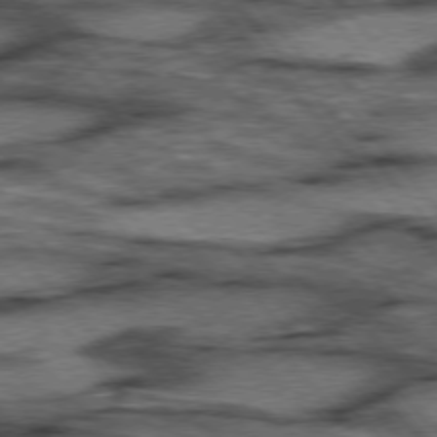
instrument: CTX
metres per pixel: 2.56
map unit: lApd
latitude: 75.8394
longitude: -49.3671
